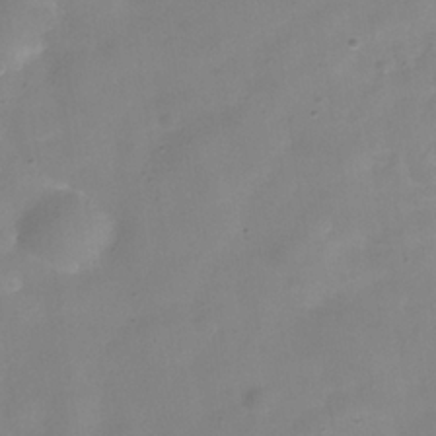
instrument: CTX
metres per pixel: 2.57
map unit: Hve
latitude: -32.4818
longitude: 93.2376
